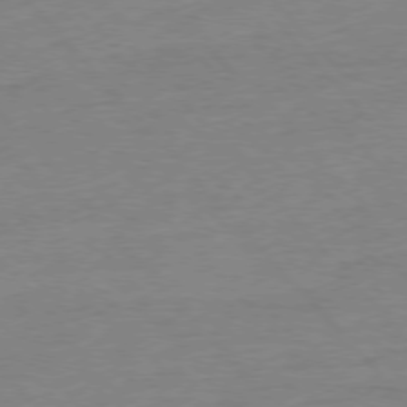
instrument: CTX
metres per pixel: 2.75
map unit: Ap
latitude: -77.3321
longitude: -95.9150
